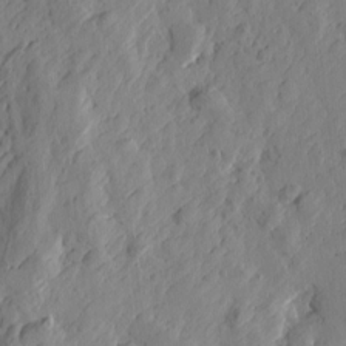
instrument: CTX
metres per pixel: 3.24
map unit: Htu
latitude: -3.5210
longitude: -178.4034
